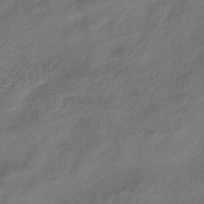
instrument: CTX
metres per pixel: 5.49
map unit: HNhu
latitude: -40.5574
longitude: 106.8030
